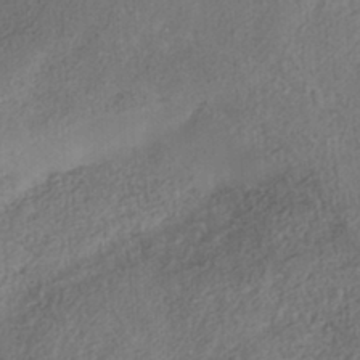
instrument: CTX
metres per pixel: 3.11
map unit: Nhe
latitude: -38.6519
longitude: -148.6113
